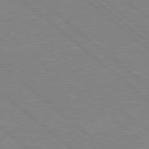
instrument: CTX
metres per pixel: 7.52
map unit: Hpe
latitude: 78.2523
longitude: -123.6694
